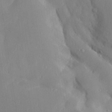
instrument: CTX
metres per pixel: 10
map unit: Aa
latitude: 29.9528
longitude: -131.9906
